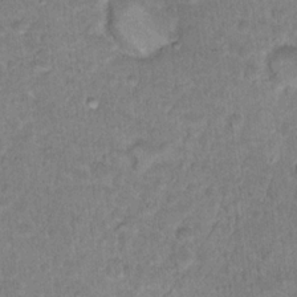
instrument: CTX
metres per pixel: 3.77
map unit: Hto
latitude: 17.2348
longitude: -34.8002
